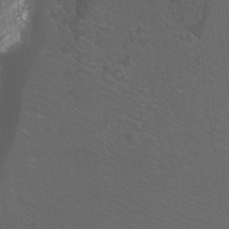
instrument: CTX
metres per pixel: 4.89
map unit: Htu
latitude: -11.9556
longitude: -71.8205
